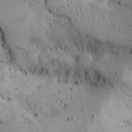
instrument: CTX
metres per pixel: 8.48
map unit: Aa
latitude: 23.5560
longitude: -127.8583
